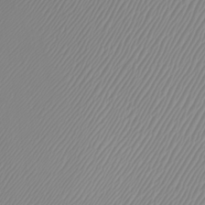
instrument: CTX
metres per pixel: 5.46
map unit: Htu
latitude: -7.1431
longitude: -67.8205
